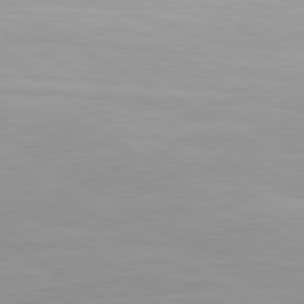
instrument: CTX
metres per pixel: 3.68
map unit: lApd
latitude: 80.5924
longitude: 160.0094
